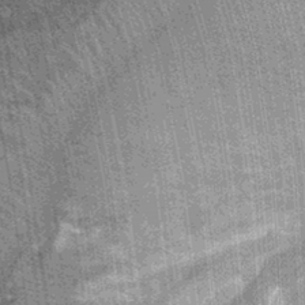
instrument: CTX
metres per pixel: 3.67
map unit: Ht
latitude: 0.2711
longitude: -17.4993
